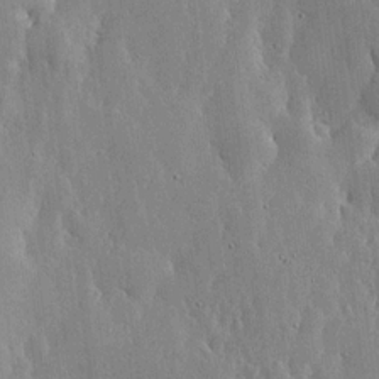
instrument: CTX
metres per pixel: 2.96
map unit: lHvf
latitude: 18.2144
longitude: -115.7449
